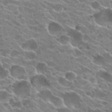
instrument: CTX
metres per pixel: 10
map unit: Hto
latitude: 24.3845
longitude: -41.5749
